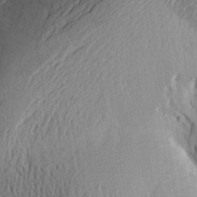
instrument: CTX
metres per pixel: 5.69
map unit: Aa
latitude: 26.7057
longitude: -143.9150
